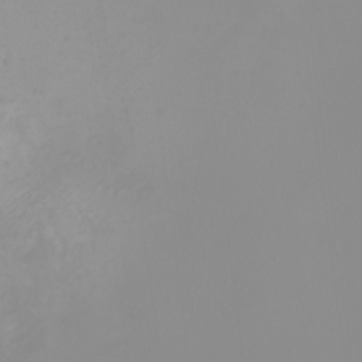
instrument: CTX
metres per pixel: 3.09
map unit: Nhu
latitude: -8.5763
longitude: -82.7813
